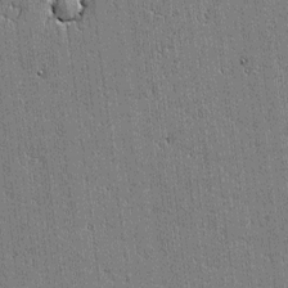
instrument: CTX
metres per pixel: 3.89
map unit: lAvf
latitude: -1.1432
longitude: -106.4034
